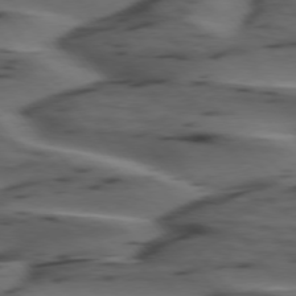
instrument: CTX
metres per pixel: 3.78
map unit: lApd
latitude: 75.4426
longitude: -70.8380
